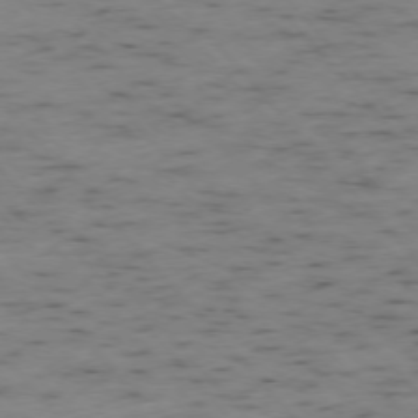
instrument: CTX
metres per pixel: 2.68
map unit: Ap
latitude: -76.3684
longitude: -60.9324
